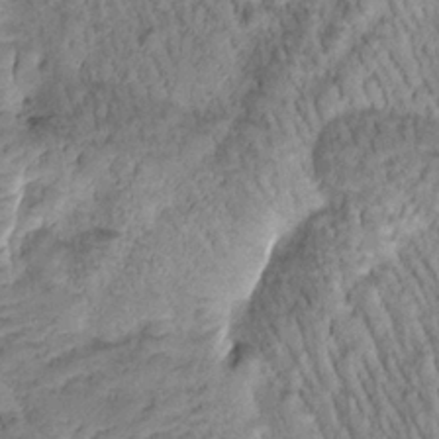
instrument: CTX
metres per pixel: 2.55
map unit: Htu
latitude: -0.5952
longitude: 173.1620
